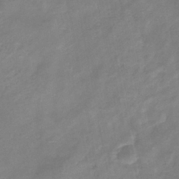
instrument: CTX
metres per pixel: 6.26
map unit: eHb
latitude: -37.9745
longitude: 76.5196
